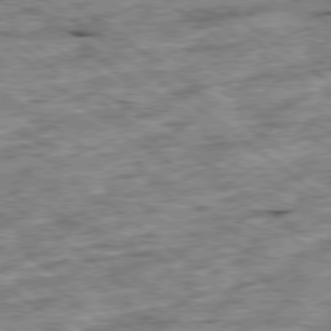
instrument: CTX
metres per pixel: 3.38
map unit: Ap
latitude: -79.4832
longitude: -76.6679
